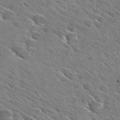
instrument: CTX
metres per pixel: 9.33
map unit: Hto
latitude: 29.3104
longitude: -42.9514
